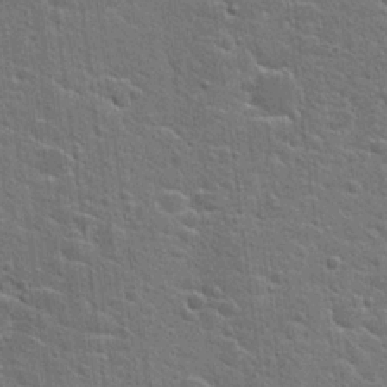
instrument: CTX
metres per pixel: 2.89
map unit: Hto
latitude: 23.0269
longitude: -44.2144
